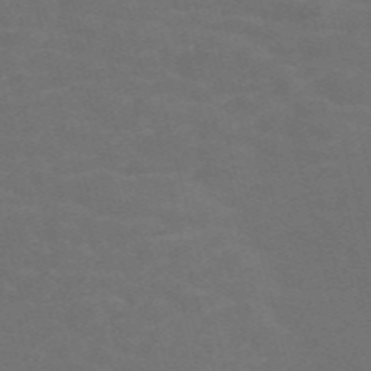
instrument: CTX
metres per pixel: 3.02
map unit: Nve
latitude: -58.1416
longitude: 56.8408
